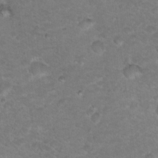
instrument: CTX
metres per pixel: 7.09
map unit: Nhu
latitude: 18.1577
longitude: -32.1578
